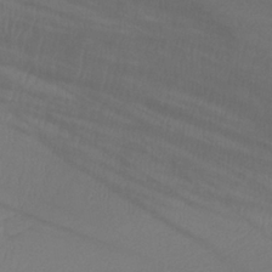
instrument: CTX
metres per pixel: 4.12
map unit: lHb
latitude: -34.7085
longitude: 66.4440
